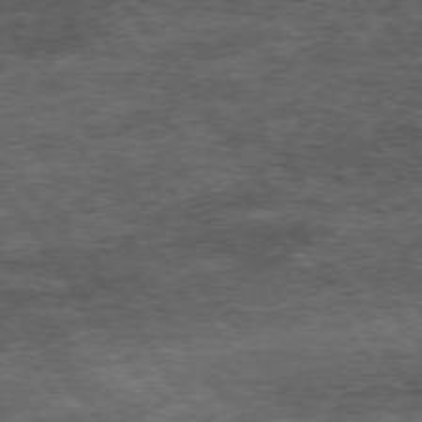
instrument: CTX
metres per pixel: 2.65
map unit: Hpe
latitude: 73.9906
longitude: -143.5371
